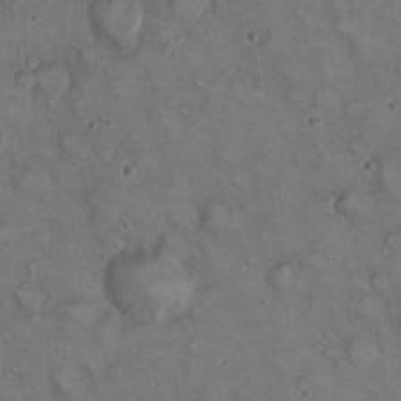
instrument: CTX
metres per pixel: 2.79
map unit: eHh
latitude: 22.7435
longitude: -60.4601
